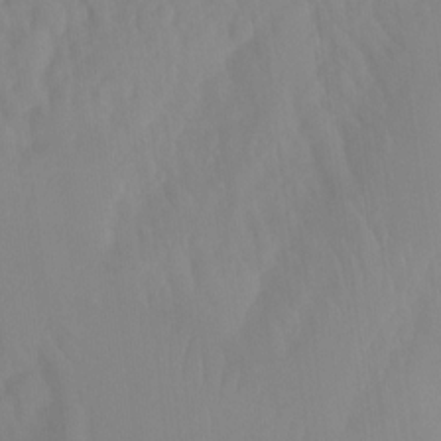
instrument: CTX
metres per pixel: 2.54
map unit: Ht
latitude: -15.1431
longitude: -55.0836
